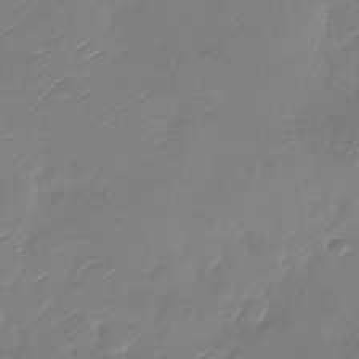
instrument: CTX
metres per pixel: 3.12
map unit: Nhu
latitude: -28.4818
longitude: -60.4790
